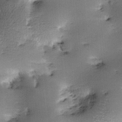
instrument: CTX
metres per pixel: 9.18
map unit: lAa
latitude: -10.3684
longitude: -124.6679
